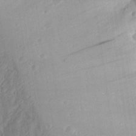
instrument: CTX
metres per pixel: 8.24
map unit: Aa
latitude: 28.0822
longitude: -132.7057
